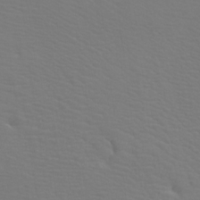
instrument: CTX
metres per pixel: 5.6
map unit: Nhu
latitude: -7.7288
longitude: -68.1011
